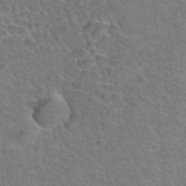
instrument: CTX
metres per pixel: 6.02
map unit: Hto
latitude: 36.4979
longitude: -47.2915
